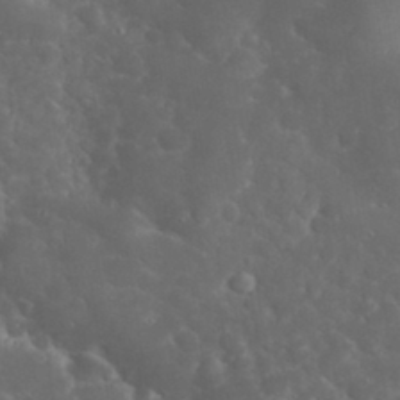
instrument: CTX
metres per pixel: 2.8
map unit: eHh
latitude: 32.5168
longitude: -61.6505
